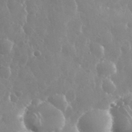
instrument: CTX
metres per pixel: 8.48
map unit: eHh
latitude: 34.9324
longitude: -58.3467
